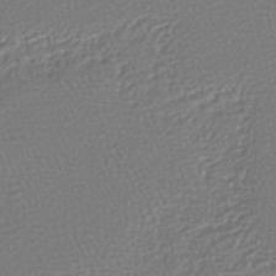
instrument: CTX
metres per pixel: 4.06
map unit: lHb
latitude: -42.4440
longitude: 69.6343
